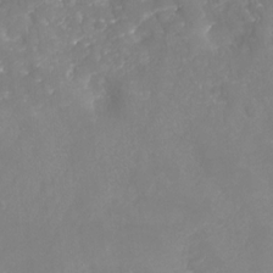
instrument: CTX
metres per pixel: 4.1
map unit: Nhu
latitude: -28.9542
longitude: -64.8191
